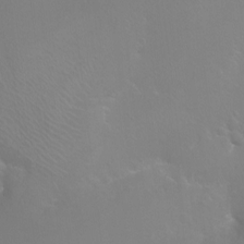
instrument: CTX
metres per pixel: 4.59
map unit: Ht
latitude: -4.2739
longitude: -24.7813
